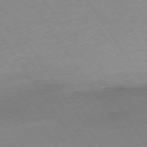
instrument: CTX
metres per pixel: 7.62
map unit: Ap
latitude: -73.9178
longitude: -83.9528
